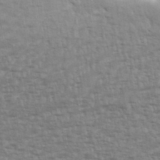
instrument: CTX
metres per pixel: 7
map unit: eHh
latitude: 36.1956
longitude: -133.2726
